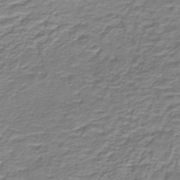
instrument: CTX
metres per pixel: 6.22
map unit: lHb
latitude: -41.2187
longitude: 58.5384
